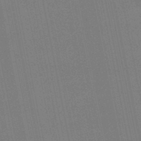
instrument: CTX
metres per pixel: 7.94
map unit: lHb
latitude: -48.1606
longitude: 67.2187
